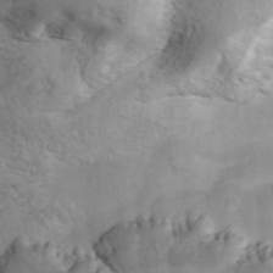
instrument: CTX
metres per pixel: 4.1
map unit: ANa
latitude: 41.4993
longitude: 14.6330
